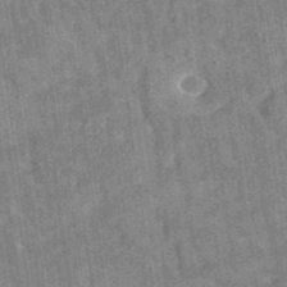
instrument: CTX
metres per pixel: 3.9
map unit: eAb
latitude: 35.7071
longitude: 115.0675
